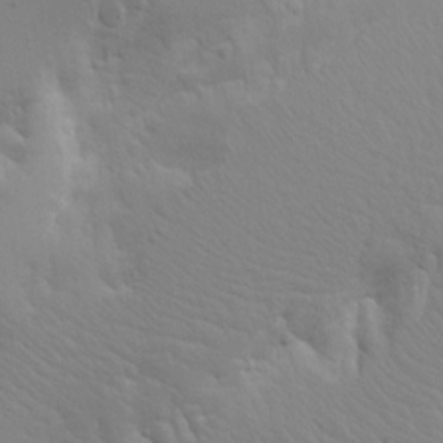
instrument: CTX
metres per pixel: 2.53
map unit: Aa
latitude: 15.0459
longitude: -141.1592
